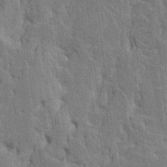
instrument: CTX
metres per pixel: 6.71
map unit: HNhu
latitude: 8.1578
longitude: -2.5545
